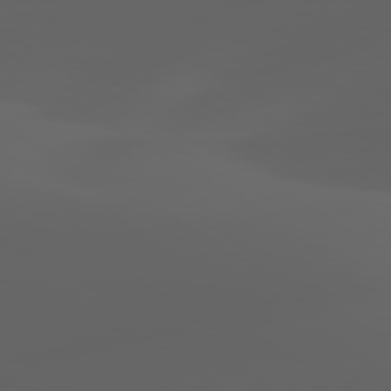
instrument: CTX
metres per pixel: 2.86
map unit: lApd
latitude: 80.0633
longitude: -93.5749
